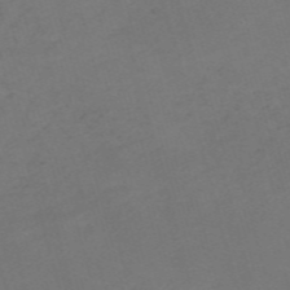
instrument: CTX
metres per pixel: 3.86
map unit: Nve
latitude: -58.8974
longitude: 58.3117
